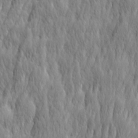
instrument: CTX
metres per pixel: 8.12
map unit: Ave
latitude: 15.0648
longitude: -135.6883
